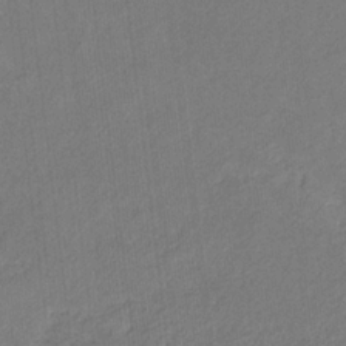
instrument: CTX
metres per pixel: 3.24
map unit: eHb
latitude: -30.4818
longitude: 65.9178
